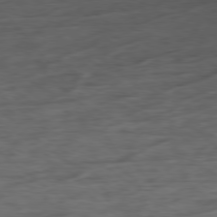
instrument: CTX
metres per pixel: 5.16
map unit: Ap
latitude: -79.8044
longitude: -70.6301
